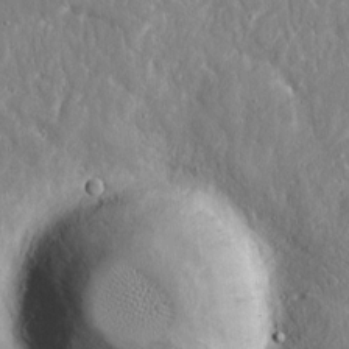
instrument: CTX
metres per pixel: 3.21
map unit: eHh
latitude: 15.2159
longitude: -70.6301
